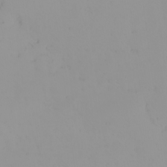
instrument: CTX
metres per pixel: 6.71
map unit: eHh
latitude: -1.5022
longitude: 19.6533
